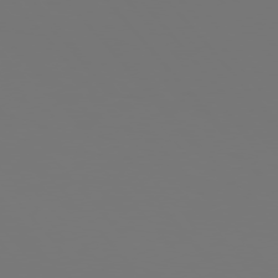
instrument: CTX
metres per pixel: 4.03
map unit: Hpe
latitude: 76.1011
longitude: -135.3481
